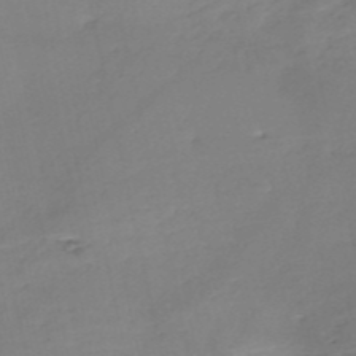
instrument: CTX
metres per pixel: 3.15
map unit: eHh
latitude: -52.1794
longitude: -24.5734
